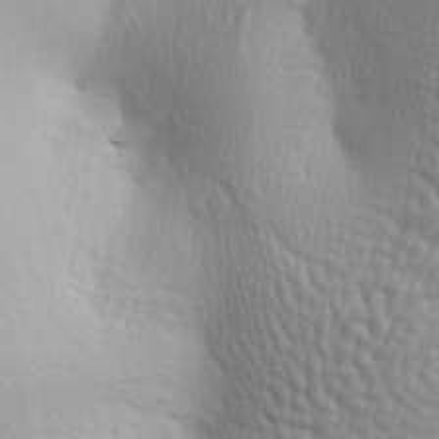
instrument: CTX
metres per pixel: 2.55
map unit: lAa
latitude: -4.9730
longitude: -122.1767
